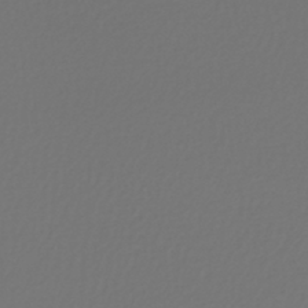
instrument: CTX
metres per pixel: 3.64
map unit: lHb
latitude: -43.1242
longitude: 72.2361
